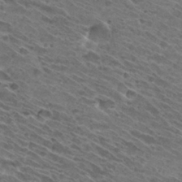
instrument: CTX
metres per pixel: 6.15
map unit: Hto
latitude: 31.0837
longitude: -45.8772
